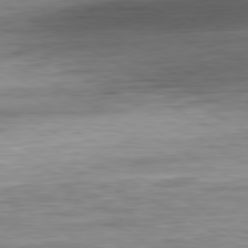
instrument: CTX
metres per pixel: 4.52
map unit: Ap
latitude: -81.2565
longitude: -78.2712
